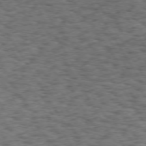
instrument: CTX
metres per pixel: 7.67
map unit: Hpe
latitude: 73.0837
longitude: -130.0255
